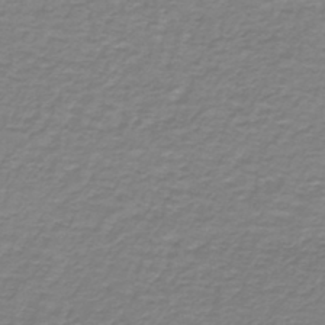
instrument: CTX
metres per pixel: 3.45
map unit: lHb
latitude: -41.4643
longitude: 56.8219
